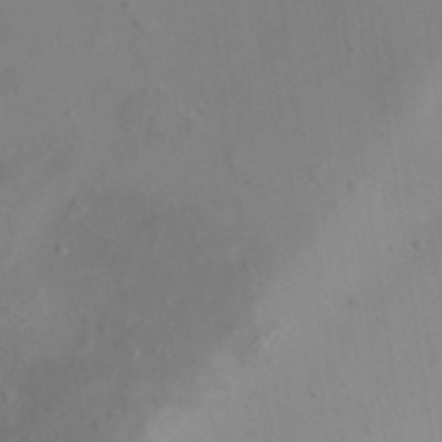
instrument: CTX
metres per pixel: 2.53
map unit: HNhu
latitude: 7.1970
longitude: -0.7624
